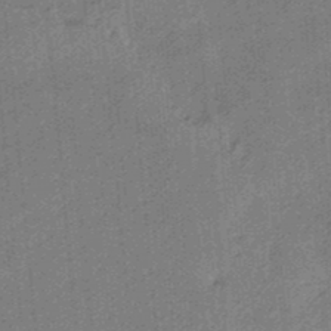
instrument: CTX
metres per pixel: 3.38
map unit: HNb
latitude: -34.6329
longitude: 57.3509
